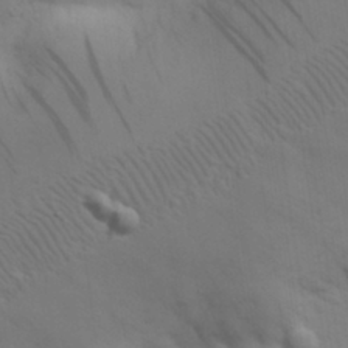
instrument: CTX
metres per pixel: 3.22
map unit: eHh
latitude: 30.3279
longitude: -69.7072
